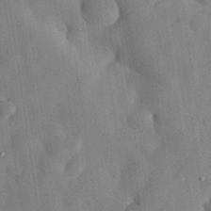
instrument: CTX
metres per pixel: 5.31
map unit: eHh
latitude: 30.1011
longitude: -75.4049
